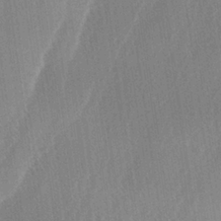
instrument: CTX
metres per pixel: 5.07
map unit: lAa
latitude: -5.2565
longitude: -129.2915
